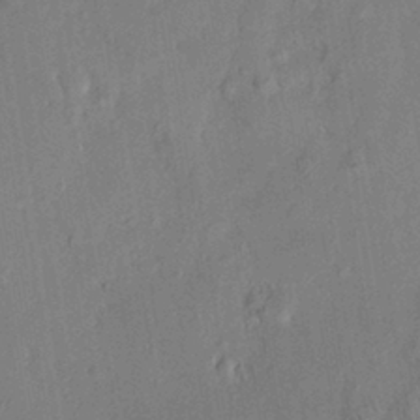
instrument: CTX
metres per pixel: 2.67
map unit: HNhu
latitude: 14.4034
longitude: 10.9920
